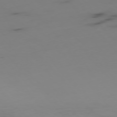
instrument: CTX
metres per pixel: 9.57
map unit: Ap
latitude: -76.7274
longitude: -66.7246
